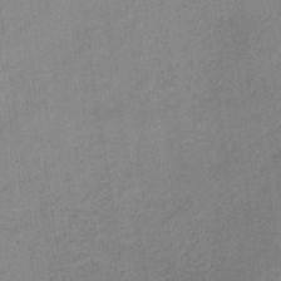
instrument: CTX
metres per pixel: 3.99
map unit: HNb
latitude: -34.0850
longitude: 62.8408
